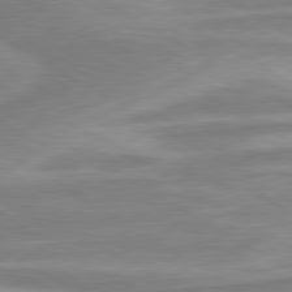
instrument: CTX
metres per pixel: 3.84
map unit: lApd
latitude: 80.4979
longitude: -172.7246
